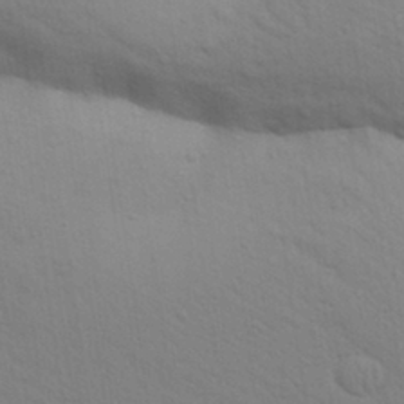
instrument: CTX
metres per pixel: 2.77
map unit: Aa
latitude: 30.6680
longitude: -147.2348
